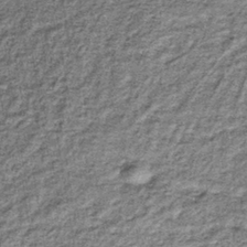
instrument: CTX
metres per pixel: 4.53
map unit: lHb
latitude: -37.0297
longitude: 64.8597
